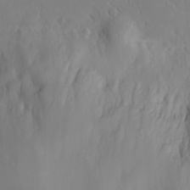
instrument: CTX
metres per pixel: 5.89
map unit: eHh
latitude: -4.6518
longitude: -80.8947
